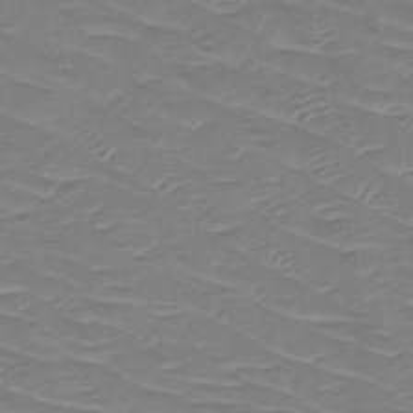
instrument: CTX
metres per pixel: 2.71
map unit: HNb
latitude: -49.6155
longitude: -47.1970
